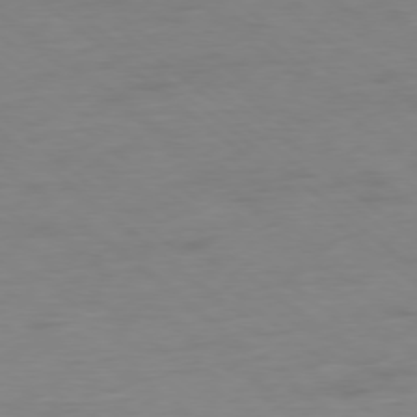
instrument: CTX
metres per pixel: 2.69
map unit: Ap
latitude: -78.7652
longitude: -59.4426
